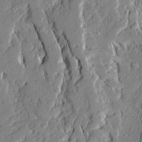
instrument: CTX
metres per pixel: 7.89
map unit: Ave
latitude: 21.3104
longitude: -129.3104
